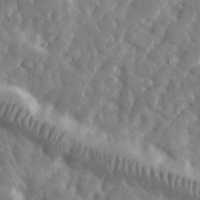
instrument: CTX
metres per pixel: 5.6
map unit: eHh
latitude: 33.5749
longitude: -69.7450
